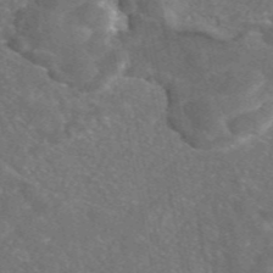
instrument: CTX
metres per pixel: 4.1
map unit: eAb
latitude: 46.7624
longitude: 111.9367
